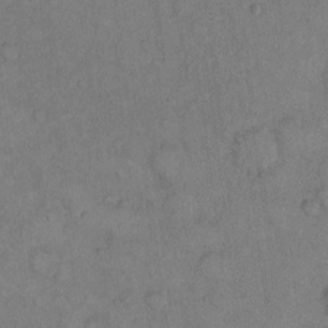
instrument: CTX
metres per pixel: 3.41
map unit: Hto
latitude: 10.9514
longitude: -58.8947
